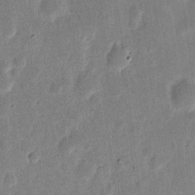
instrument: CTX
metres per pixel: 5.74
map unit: eHh
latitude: 7.1781
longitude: -71.2159
